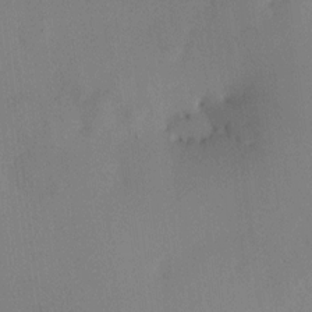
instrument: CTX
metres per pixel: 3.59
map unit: HNhu
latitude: 10.4412
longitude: 16.1417
